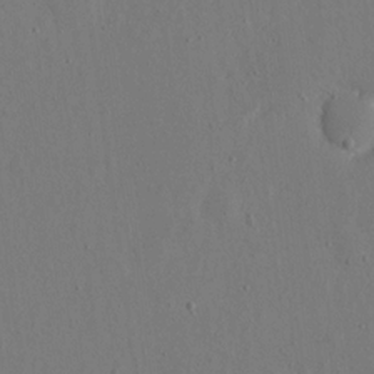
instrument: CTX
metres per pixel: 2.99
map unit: eHh
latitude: 16.4601
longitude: -70.0633
